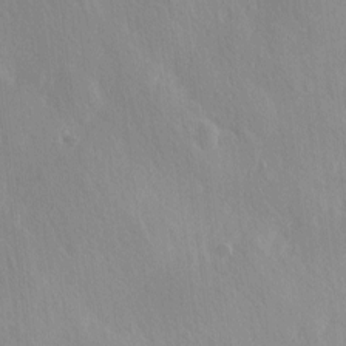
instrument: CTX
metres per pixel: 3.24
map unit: Ave
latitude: 0.5357
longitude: -113.4993
